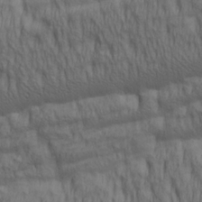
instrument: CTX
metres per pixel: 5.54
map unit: lAa
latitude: 5.3482
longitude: -115.3670
